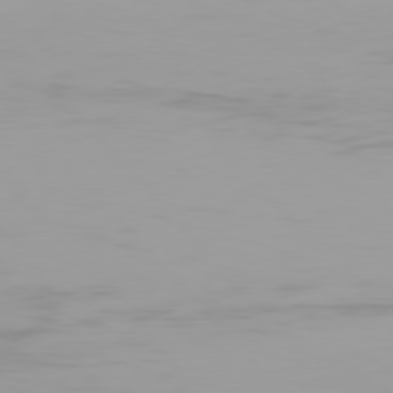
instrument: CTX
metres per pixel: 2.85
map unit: Hpe
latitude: 77.6316
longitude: -166.1577
